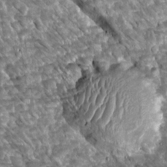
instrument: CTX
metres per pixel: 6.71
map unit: Htu
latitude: 2.4223
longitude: 142.3495
